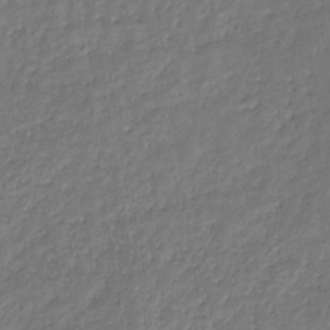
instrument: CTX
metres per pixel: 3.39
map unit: eHb
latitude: -30.8597
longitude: 72.0283
